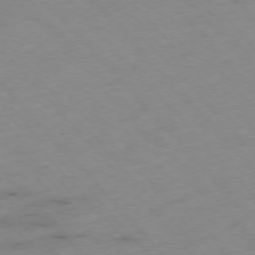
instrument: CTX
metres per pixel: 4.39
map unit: Hpe
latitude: -76.4251
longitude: -17.4993
